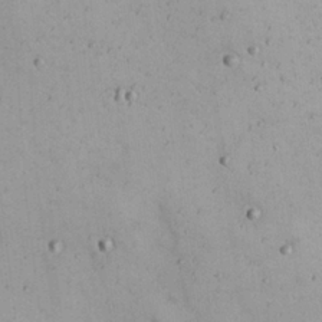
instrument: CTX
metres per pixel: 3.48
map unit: Nhu
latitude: 21.8961
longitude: -70.2144
